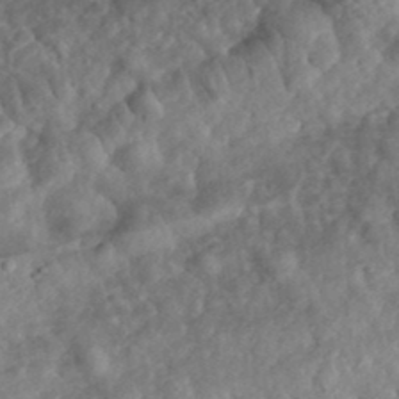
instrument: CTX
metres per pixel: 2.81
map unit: eHh
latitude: 35.4237
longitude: -79.2726
